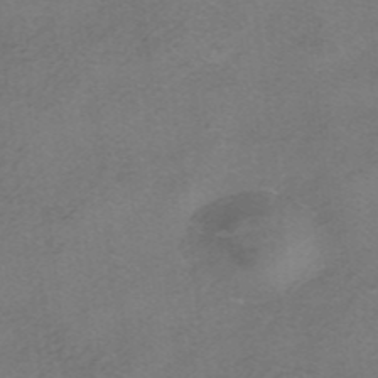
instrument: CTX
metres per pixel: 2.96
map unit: HNhu
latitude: -40.8030
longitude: 103.8611
